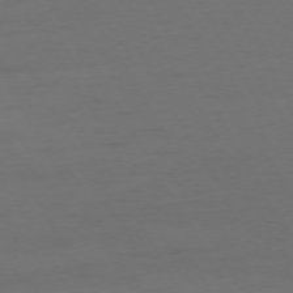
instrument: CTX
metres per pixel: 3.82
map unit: Ap
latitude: -74.9542
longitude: -69.3860
